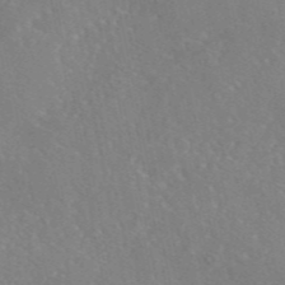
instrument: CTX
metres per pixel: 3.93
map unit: eAb
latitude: 46.0822
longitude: 110.4818
